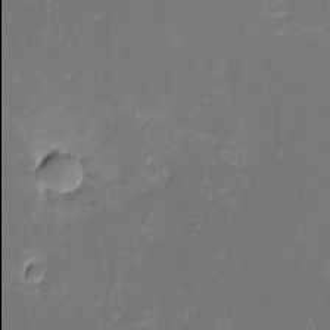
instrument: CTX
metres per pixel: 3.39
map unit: eHh
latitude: -2.5195
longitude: -85.9906
